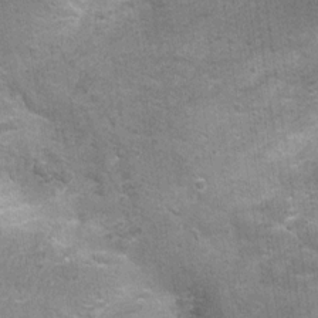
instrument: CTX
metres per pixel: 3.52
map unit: Nhu
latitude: 0.7057
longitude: -17.4804
